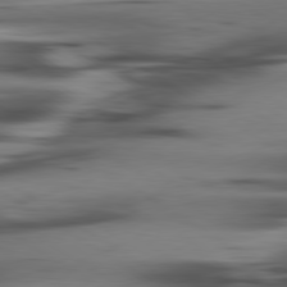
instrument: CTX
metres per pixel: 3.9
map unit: lApd
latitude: 80.2900
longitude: -121.2348
